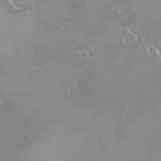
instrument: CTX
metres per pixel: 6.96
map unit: HNhu
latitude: -1.8045
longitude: 11.2187
